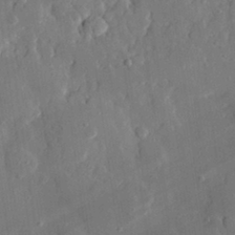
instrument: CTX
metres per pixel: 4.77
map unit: eHh
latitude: 30.1200
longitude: -78.2145
